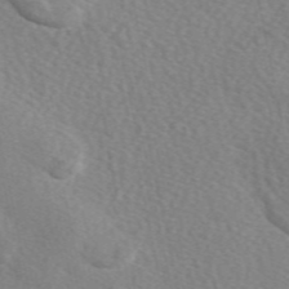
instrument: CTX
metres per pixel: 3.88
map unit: eAb
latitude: 49.7450
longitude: 117.3887
